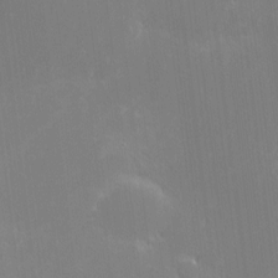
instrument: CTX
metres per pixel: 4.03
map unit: eHh
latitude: -3.2186
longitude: -86.0255
